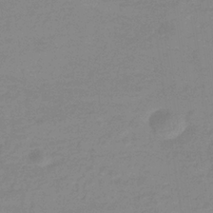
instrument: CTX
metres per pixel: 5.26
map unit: eHb
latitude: -32.9920
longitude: 74.8219
